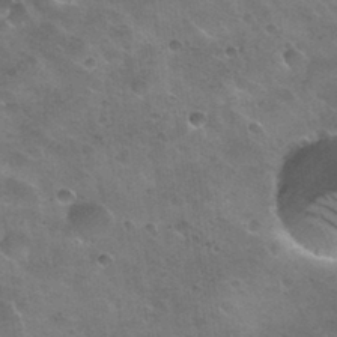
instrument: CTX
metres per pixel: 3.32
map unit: Nhu
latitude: 31.3104
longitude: -54.3845
